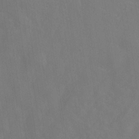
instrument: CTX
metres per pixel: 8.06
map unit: ANa
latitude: -37.1431
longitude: 95.4832
